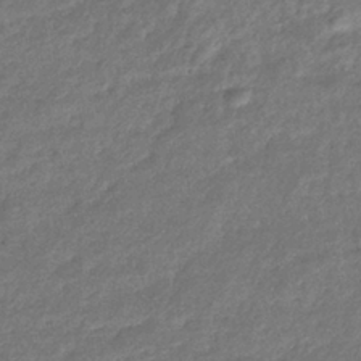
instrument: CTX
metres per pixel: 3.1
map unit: eHb
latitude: -38.9164
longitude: 80.9353
